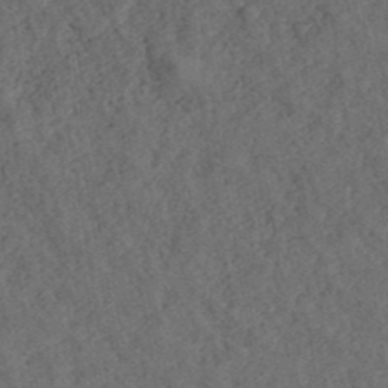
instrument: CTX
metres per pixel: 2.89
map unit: ANa
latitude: 39.5560
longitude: 18.5385
